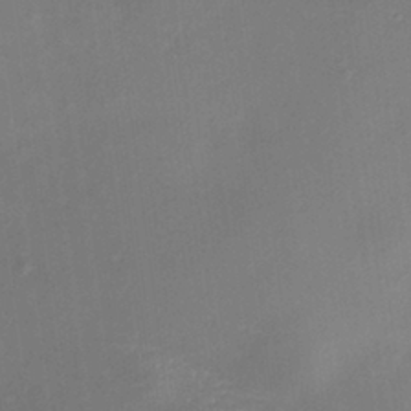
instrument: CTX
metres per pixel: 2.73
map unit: HNhu
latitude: 7.9150
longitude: 10.1417
